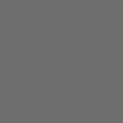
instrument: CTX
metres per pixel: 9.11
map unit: Hpe
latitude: 76.7435
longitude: -139.6883
